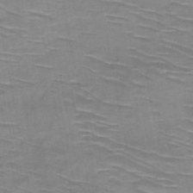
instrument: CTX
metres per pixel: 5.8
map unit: HNb
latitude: -47.7666
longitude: -48.2334
